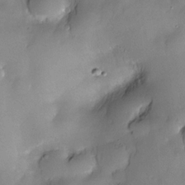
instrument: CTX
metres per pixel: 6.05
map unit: Nhe
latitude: -30.5762
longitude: -140.1011
